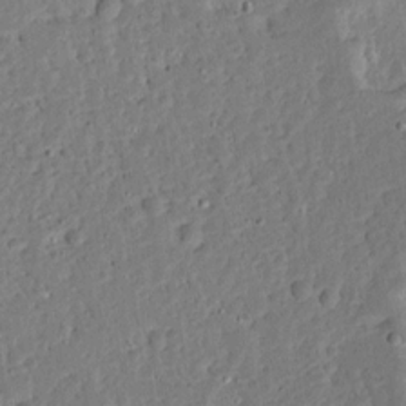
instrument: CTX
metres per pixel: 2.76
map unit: Ave
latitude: 13.2915
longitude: -138.1011
